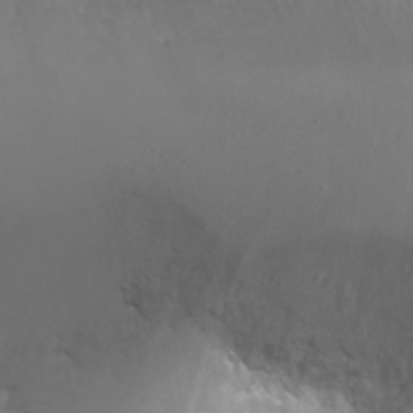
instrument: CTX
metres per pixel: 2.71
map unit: Nhu
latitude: -8.0472
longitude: -73.8772
